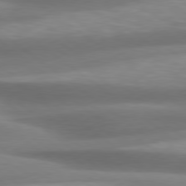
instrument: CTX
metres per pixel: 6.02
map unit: Hpe
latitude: 79.1403
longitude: -129.2915
